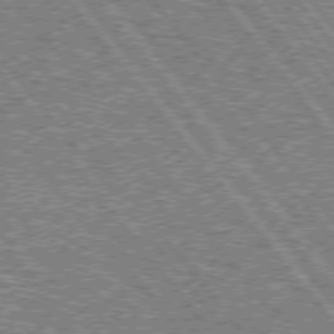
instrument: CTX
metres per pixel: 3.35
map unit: lApd
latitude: 75.4426
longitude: -77.2726
